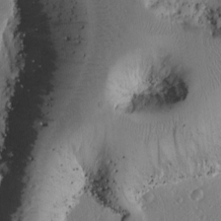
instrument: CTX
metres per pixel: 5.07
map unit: Htu
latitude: -1.5966
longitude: 171.6533
